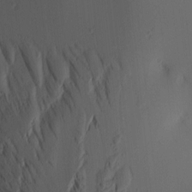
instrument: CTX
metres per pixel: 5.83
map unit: lAa
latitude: 4.0633
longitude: -114.9324
